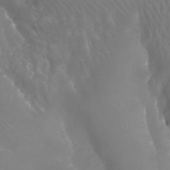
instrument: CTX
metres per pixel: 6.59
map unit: Aa
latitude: -8.0094
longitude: -71.3293
